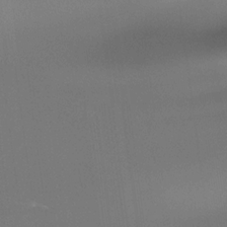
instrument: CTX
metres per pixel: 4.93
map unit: Htu
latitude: -13.3699
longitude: -71.4615
